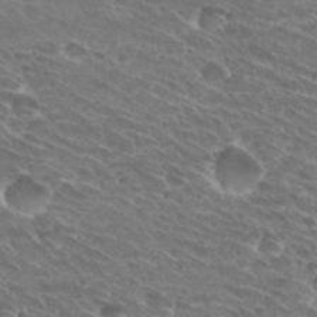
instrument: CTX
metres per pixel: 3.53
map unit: Hto
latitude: 30.8002
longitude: -43.9717
